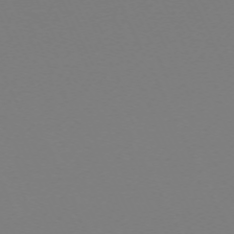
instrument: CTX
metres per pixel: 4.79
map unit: Hpe
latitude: -70.2173
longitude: 16.4818
